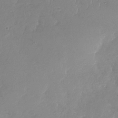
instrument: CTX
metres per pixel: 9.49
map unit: Nhu
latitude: -29.7289
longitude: -59.8961
